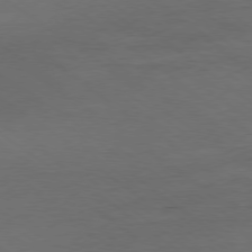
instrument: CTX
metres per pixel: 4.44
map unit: Ap
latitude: -79.1242
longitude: -97.5371
